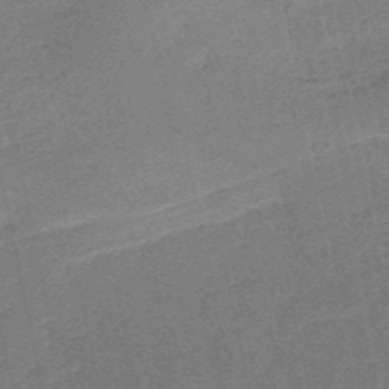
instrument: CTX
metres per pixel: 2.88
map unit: HNb
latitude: -53.5021
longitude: -39.8583
